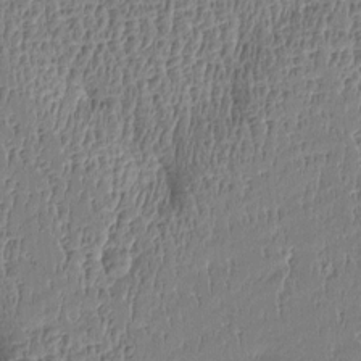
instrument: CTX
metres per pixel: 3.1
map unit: Htu
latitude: -5.1242
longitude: 176.3306
